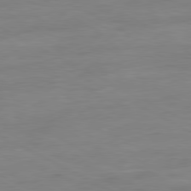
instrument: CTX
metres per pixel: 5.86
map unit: Ap
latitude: -81.1998
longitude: -96.2333
